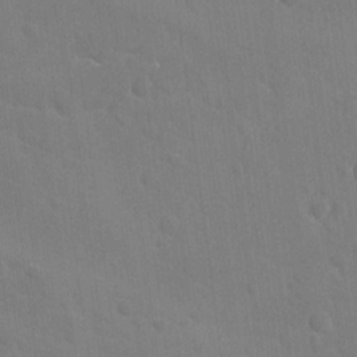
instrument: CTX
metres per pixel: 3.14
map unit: lAvf
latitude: -9.2187
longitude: -120.2523
